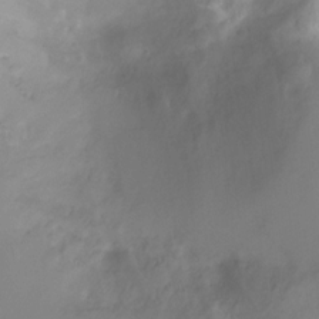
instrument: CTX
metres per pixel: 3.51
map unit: Nhu
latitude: -14.8219
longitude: -26.5546
